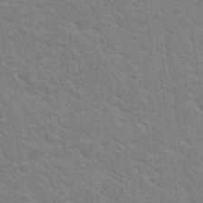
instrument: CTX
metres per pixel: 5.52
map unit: Hto
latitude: 19.0080
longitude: -37.5749
